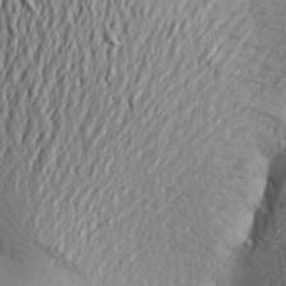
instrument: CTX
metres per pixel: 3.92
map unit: Aa
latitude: 25.8016
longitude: -149.4049
